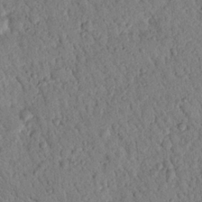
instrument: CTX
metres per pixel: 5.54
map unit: Nhu
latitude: 22.2711
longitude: -76.6868
